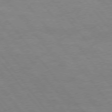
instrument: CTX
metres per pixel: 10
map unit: Hpe
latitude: 75.3671
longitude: -141.4426
